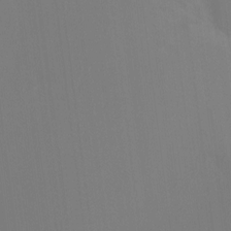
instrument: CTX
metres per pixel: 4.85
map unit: Hto
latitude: -10.7274
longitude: -40.4789
